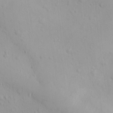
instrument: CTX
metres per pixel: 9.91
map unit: Ave
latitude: -10.5385
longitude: -121.3293
